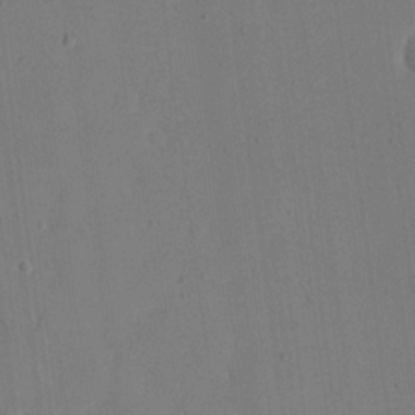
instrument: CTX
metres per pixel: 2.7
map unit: eHh
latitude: 19.3103
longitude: -69.6883
